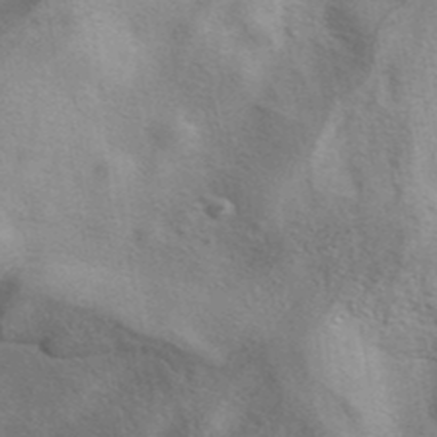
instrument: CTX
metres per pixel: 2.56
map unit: eAb
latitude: 40.6868
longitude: 105.8422
